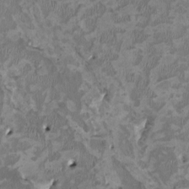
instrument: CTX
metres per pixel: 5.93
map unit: HNhu
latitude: 2.6679
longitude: -3.7449
